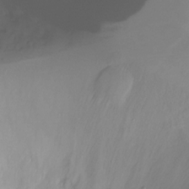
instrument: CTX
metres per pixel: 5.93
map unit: Ht
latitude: -16.6519
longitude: -45.0647
